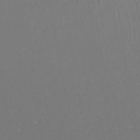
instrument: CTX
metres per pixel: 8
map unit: eHh
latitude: -45.6911
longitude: -29.0269
